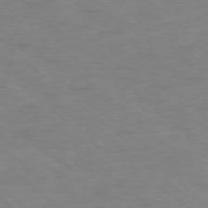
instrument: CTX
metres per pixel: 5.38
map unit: Ap
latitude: -77.6533
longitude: -76.9513
